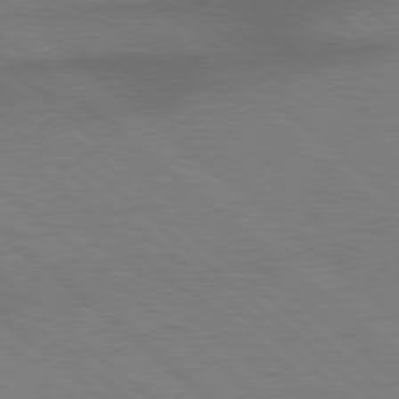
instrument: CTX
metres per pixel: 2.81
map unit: Hpe
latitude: 77.9717
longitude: -157.7449
